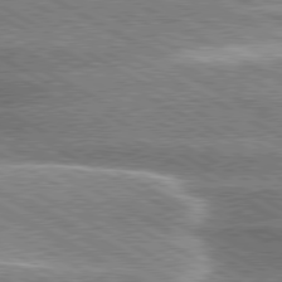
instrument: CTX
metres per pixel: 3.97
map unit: lApd
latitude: 80.0255
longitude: -121.4616
